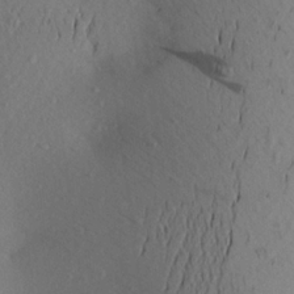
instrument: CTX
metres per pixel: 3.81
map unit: Aa
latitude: 21.2915
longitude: -145.1970
